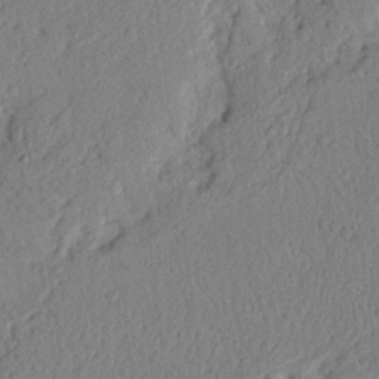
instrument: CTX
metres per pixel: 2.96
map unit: Nhu
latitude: 20.3279
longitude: -76.6679
